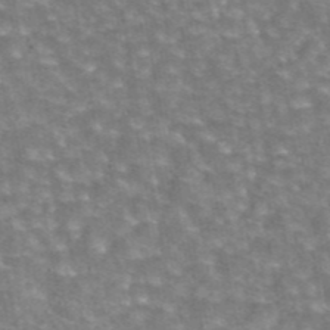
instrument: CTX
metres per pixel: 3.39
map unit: eAb
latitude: 44.8002
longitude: 105.9556
